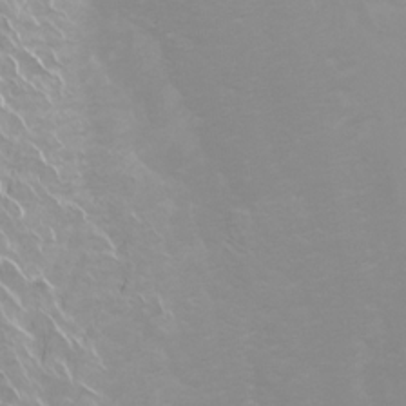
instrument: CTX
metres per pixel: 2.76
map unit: Htu
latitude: -4.5384
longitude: -72.3090
